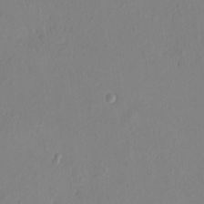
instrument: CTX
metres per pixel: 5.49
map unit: HNhu
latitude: 7.9906
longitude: -1.0080
